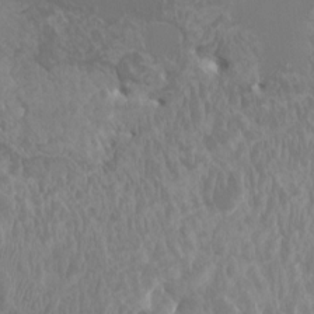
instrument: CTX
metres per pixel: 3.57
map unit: HNhu
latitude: -1.5777
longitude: 1.4644
